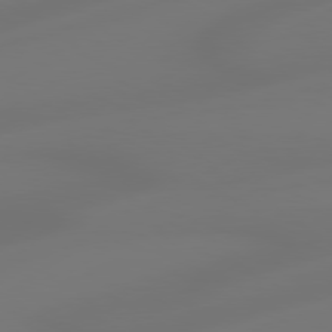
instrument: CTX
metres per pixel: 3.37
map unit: Hpe
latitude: 78.6302
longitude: -128.1578
